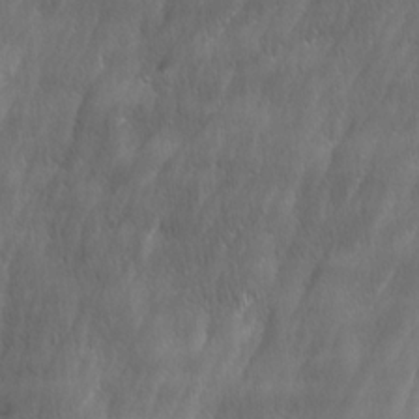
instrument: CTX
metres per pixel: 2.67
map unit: Ave
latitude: 15.3860
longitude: -135.5938
